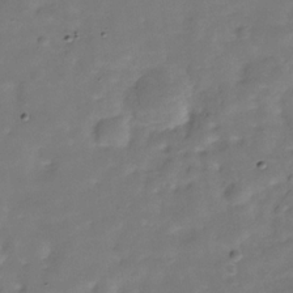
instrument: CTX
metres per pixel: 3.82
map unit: Hve
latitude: -30.3684
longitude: 93.0675
